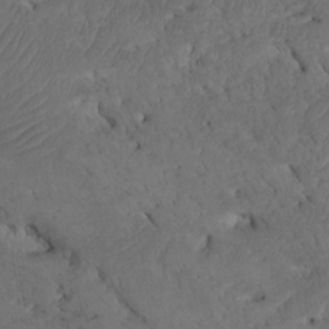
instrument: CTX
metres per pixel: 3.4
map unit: Htu
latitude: -8.6140
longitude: -64.5735
